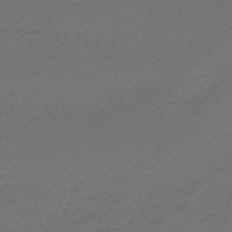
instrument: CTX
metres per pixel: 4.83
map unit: eHb
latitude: -47.6722
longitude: 82.6896
